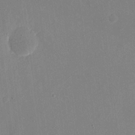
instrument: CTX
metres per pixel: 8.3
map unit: eHh
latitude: 17.5938
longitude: -70.4790
